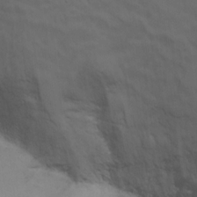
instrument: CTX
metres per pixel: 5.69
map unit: Ht
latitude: 11.2915
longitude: -32.7435
